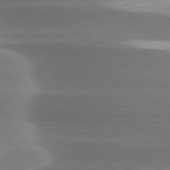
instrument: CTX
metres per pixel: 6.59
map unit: lApd
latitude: 79.6883
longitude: -116.2712
